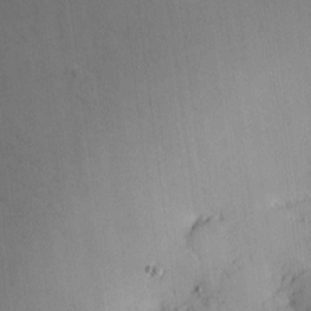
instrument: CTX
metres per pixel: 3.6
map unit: eHh
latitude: 4.8002
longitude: -69.4993
